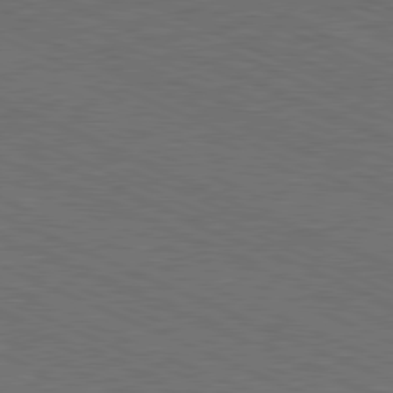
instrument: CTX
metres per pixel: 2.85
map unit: Hpe
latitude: -82.1228
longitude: 18.8219
